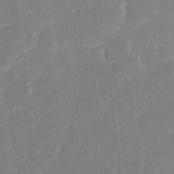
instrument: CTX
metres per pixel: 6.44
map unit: eHh
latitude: 9.6505
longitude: -68.6302
